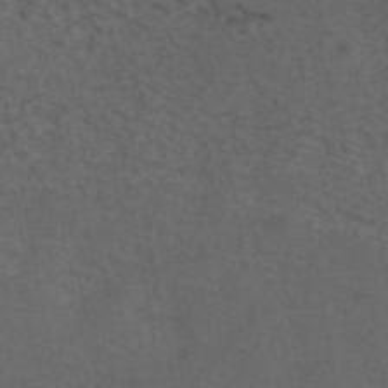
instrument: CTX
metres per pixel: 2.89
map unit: eAb
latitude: 43.2159
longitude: 104.8219
